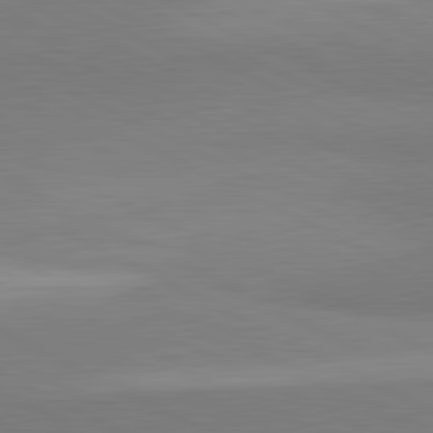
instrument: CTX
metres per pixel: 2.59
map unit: lApd
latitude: 81.5749
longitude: 158.4251
